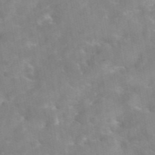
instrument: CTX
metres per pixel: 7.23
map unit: eAb
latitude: 44.9891
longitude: 126.1794
